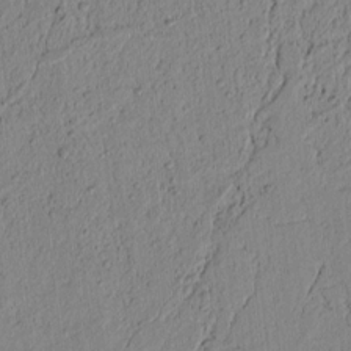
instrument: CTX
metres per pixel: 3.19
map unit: lAvf
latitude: 7.2537
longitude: 164.1039
